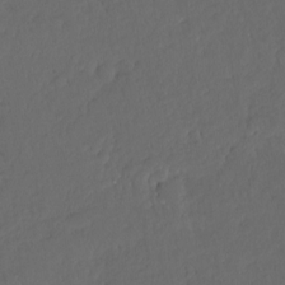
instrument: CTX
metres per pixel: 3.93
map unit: Hto
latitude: -7.7477
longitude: -46.8380
